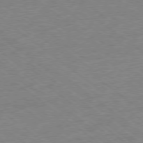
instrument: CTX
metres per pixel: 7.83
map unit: Ap
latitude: -78.8408
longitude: -49.7450
